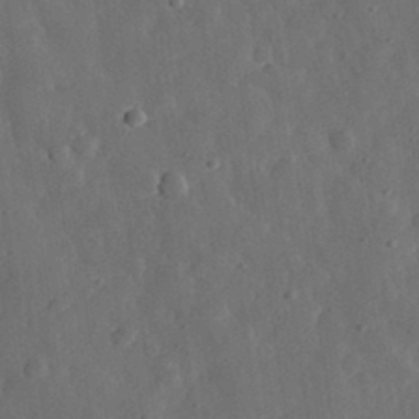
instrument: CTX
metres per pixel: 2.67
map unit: eHh
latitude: 31.5371
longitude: -78.4979
